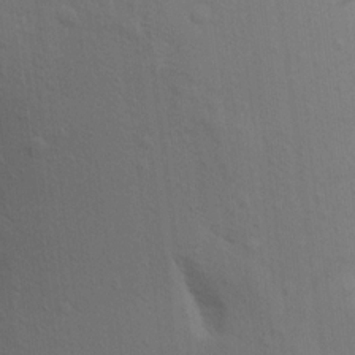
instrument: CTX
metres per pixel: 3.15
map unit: Aa
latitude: 15.8962
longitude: -147.7261
